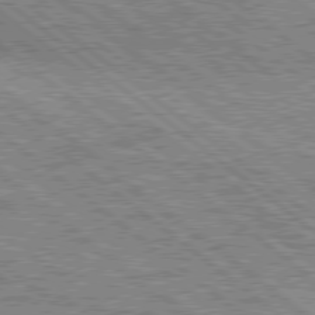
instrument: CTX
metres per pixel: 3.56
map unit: Hpe
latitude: 78.2901
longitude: -121.0081
